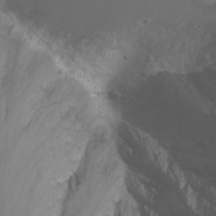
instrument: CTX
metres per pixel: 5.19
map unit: Nhu
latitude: -11.6911
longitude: -65.0080
